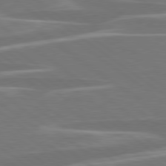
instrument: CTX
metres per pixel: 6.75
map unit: lApd
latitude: 79.1970
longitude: -94.5168
